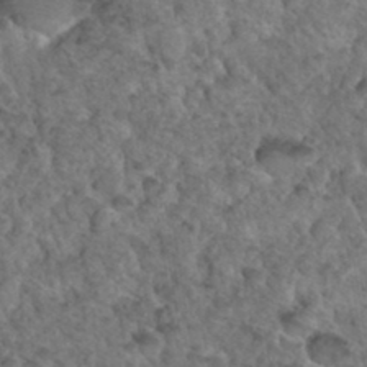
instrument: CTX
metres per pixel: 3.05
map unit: Hto
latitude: 35.0647
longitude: -49.4804
